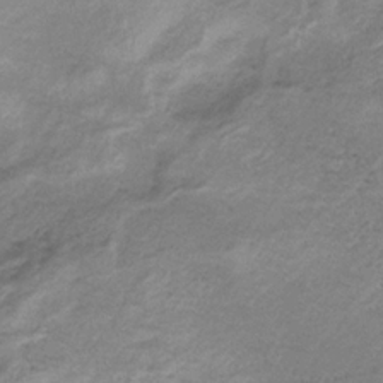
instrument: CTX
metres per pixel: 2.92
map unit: HNb
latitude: -33.0298
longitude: 62.7463
